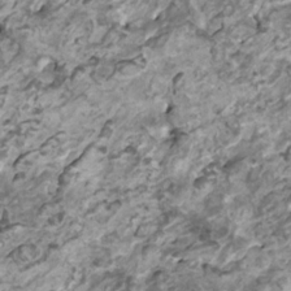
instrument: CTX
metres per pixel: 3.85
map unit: HNhu
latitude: 1.5938
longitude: -0.9324
